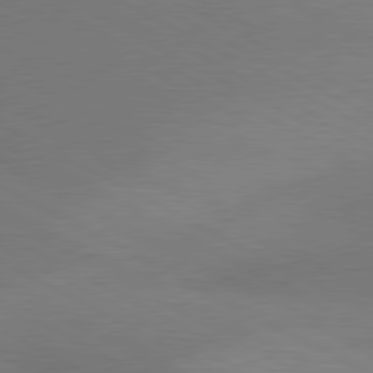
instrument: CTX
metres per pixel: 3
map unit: lApd
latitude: 80.4979
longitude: 129.0109
